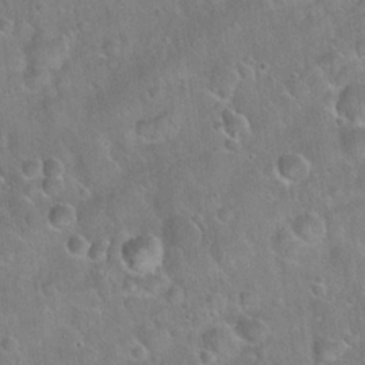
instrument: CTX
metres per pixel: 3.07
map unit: Hto
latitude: 21.9339
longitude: -51.9528
